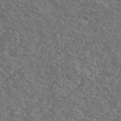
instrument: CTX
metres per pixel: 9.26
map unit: Ave
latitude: 40.3467
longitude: -108.2144
